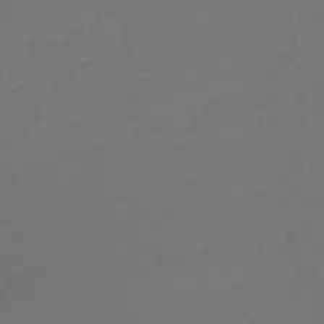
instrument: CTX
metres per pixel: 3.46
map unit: lHb
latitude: -43.7099
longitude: 59.6343
